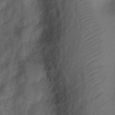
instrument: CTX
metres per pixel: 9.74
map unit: Ht
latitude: 1.6127
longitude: -33.1025
